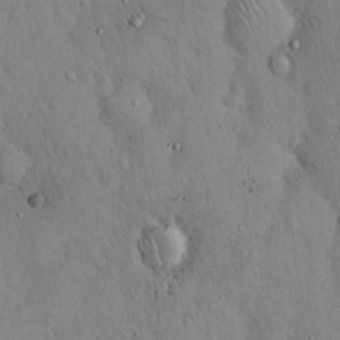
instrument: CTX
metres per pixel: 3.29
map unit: Hto
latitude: 16.1389
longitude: -58.2900
